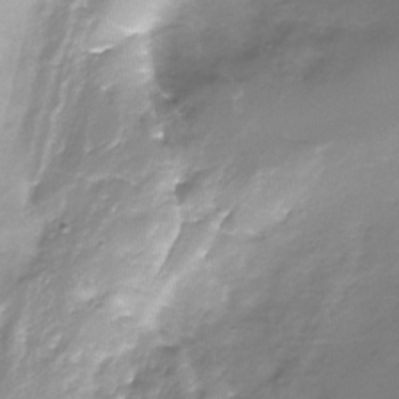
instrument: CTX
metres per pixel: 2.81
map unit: Nhe
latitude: -32.5952
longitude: -92.3845
